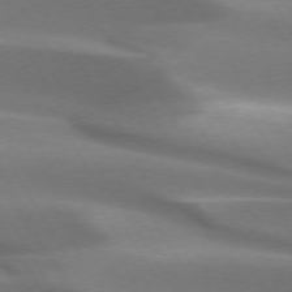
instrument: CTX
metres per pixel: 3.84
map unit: lApd
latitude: 73.0648
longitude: -51.7449
